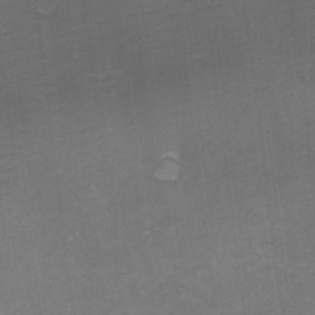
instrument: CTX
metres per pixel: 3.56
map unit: eHh
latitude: -1.7667
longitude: -79.5938
